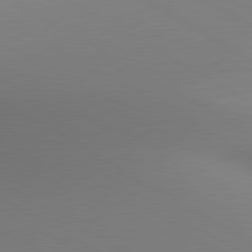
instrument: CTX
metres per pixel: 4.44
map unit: lApd
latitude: 80.3278
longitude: 133.5399
